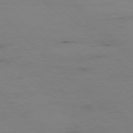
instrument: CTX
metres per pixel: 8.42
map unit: Ap
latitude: -77.5777
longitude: -82.1577
